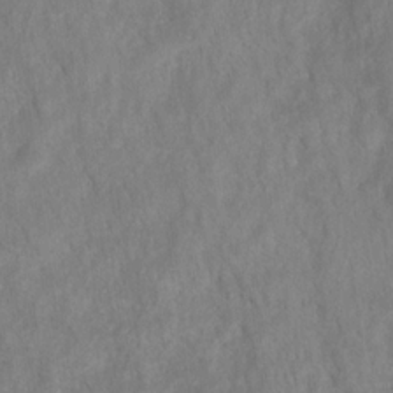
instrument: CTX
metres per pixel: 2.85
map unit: HNhu
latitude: -27.9367
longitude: 72.9353
